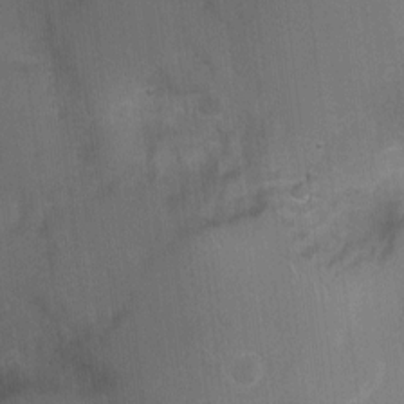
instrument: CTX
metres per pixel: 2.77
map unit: Nhu
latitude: 2.8947
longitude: -16.6490
